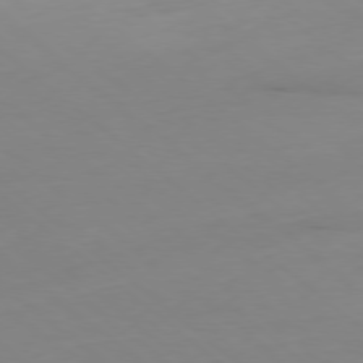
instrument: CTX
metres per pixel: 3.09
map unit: Ap
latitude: -78.7085
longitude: -74.2712
